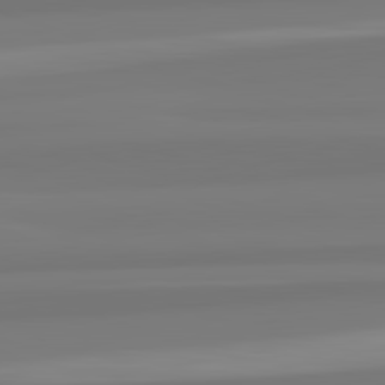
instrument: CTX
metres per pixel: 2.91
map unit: lApd
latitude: 82.6490
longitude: 173.6533
